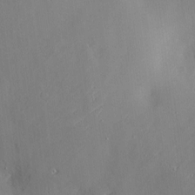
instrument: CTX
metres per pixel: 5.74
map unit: Nve
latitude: -7.6910
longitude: 175.7855
